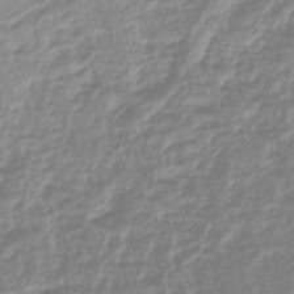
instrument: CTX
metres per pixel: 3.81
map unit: lHb
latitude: -45.1620
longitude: 75.7100
